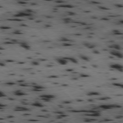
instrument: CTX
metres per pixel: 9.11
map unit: Hpe
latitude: -78.1605
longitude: -19.4615
